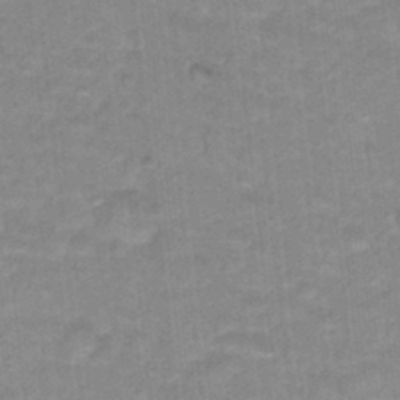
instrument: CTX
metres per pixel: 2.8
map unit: Hto
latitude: 17.0081
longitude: -35.0080
